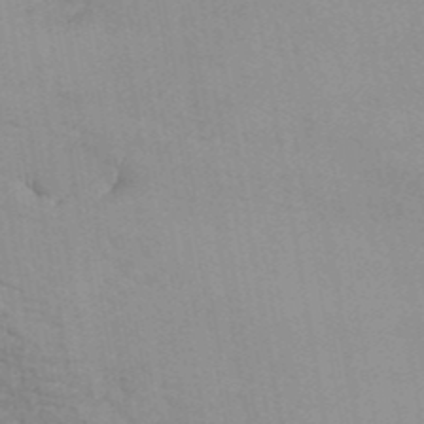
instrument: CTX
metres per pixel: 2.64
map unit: ANa
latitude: 41.7827
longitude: 53.5399
